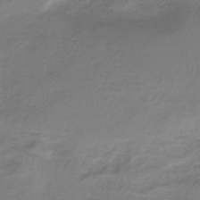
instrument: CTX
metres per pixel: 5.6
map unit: HNb
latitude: -35.0864
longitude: 53.7666
